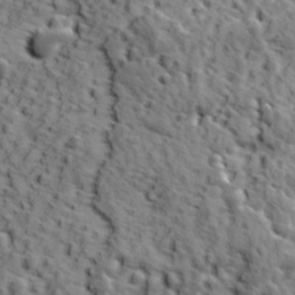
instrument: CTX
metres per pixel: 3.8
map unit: Ave
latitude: 12.0444
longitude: -105.0270
